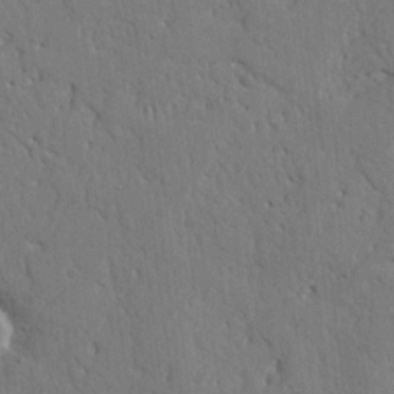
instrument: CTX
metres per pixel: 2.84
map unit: Nhu
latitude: 15.0648
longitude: -78.8947
